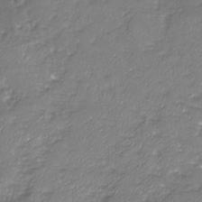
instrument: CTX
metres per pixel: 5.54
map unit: Nhu
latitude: -19.0486
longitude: -57.9717
